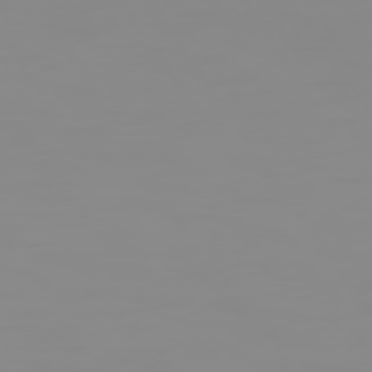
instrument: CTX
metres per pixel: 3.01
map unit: Hpe
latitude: 74.1767
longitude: -128.1767
